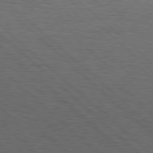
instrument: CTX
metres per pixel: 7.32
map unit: Hpe
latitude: 78.0822
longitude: -127.7450
